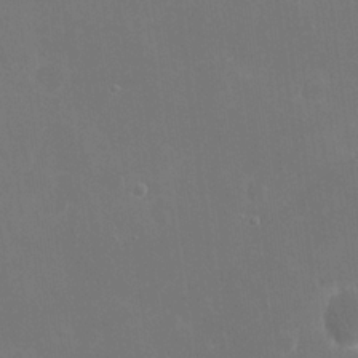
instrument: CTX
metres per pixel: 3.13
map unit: eHh
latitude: 19.5749
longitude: -67.5938
